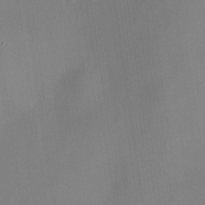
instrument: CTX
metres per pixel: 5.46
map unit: HNhu
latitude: 8.3656
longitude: 8.4062
